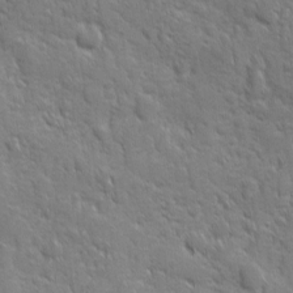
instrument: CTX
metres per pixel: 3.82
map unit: Ave
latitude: 9.9717
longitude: -103.8394
